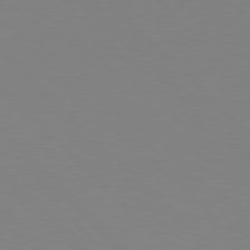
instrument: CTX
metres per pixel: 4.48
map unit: Hpe
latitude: 77.7827
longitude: -164.1200
